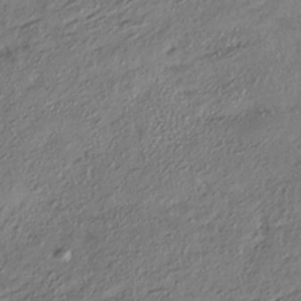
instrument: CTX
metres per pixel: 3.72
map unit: HNhu
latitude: -40.9353
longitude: 107.8612
